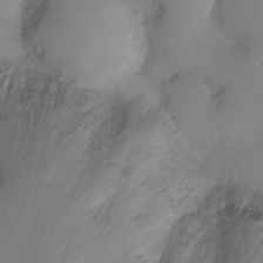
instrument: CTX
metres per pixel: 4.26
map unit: Ht
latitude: -8.0472
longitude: -29.8583
